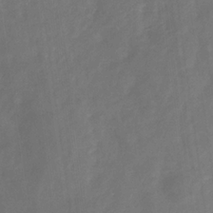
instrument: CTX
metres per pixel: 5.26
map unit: eHb
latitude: -29.6911
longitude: 70.0094
